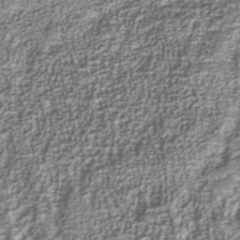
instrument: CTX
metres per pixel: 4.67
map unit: Nhu
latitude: -40.1606
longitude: -85.8961
